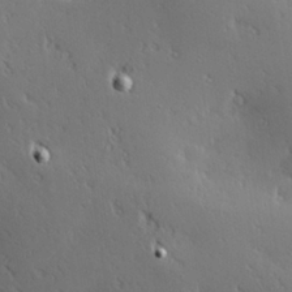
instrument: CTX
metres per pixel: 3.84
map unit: Hve
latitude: 27.4993
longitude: -93.2537
